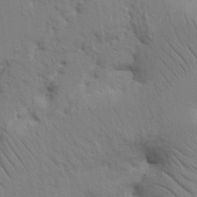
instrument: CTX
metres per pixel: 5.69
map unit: Nhu
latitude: 16.1578
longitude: -75.1025
